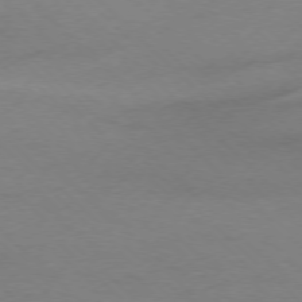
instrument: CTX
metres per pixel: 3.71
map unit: Ap
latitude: -77.4454
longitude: -70.1767
